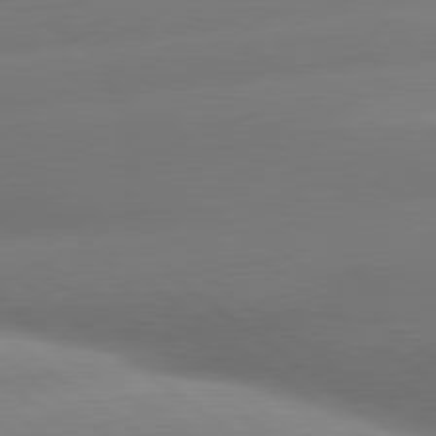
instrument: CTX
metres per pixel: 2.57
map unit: lApd
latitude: 80.5168
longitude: -160.3845
